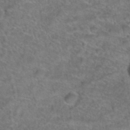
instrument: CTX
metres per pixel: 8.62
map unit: Hto
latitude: 39.6694
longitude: -42.9514
